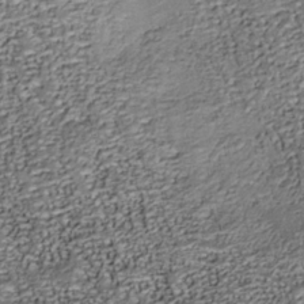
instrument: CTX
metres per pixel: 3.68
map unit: Nhu
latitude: -38.0283
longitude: -81.0269
